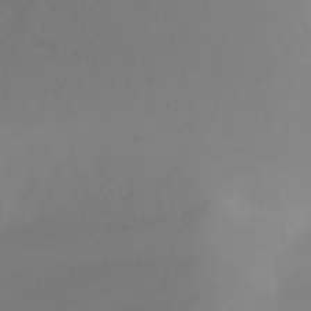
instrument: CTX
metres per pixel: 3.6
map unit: Ht
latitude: -2.0472
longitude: -62.0444
